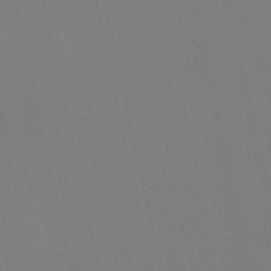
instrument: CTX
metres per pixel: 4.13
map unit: Nve
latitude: -58.1605
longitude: 60.8786
